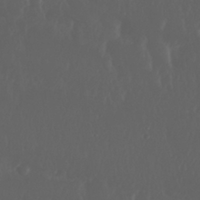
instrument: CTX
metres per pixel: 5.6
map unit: Nhu
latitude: 29.6127
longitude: -57.4426
